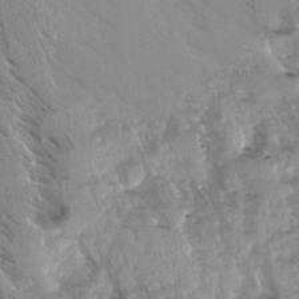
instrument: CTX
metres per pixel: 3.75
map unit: Ave
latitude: -1.5022
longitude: -111.7072
